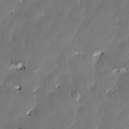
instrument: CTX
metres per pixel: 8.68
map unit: HNhu
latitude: 0.9891
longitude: -4.8758
